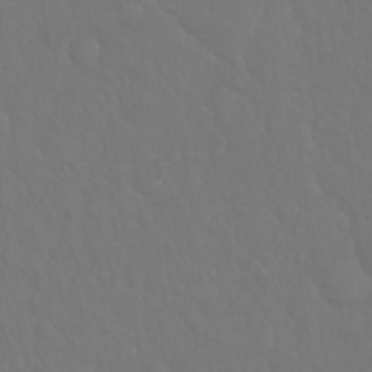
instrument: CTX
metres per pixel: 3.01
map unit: Hto
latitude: -8.1417
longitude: -45.8394
